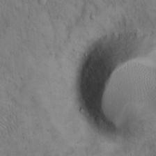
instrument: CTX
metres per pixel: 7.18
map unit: Hto
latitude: 14.4790
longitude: -59.5749
